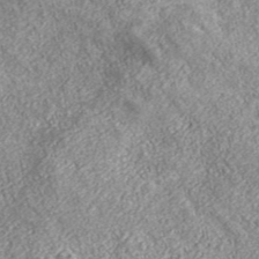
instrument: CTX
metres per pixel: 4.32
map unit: eHh
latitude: 43.1592
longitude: -88.6491
